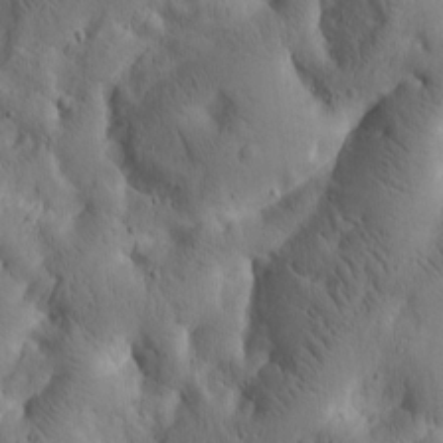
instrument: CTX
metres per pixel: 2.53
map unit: Htu
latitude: -2.0849
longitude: 170.6897
